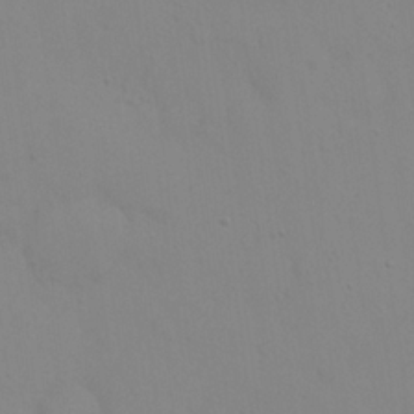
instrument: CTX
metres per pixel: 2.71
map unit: eHh
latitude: 23.3671
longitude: -65.7639
